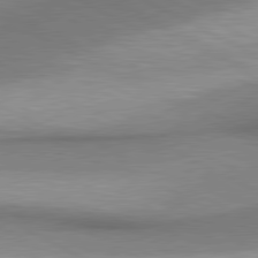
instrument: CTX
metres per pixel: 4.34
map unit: lApd
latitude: 80.6113
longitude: 162.2550
